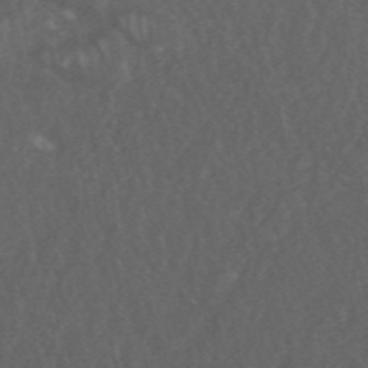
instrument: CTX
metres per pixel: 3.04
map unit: ANa
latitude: 46.2145
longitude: 27.0108
